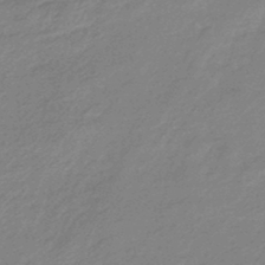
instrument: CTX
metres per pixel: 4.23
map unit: eHb
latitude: -44.5574
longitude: 89.8044
